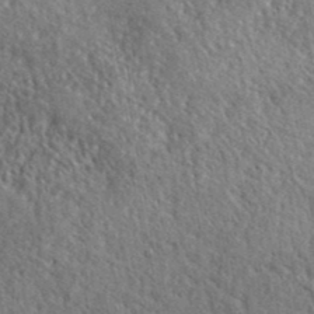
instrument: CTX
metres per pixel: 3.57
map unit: ANa
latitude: 41.5371
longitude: -86.6679
